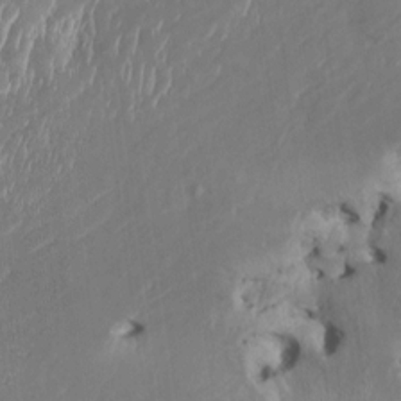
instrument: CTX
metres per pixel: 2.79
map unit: HNhu
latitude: 2.8380
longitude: -5.7261
